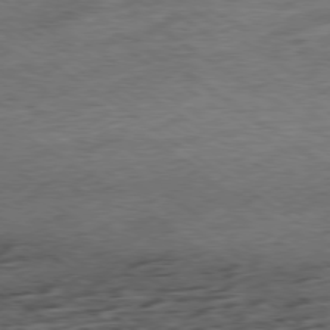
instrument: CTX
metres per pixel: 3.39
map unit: Ap
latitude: -79.3320
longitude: -48.5924
